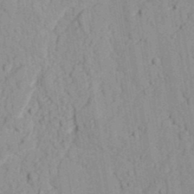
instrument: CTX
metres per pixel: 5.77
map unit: lAvf
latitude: 26.7246
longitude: -109.5938
